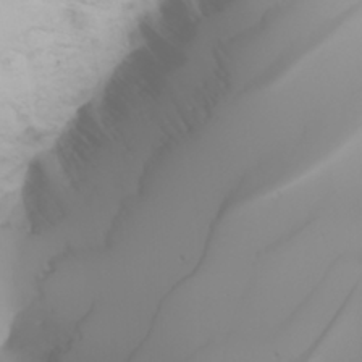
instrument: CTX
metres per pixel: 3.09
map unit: Nhu
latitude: -4.9541
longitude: -92.7246
